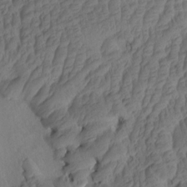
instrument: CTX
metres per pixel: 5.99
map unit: eHh
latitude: -1.3699
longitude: 15.3888
